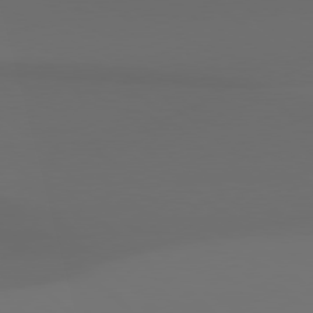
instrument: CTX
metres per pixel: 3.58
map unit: Hpe
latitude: 78.2145
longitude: -132.6679
